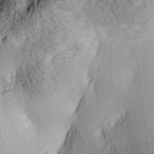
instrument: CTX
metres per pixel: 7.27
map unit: lAa
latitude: 5.0836
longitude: -113.6505
